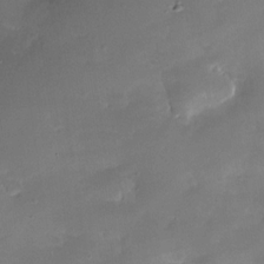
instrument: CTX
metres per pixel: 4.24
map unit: Nhe
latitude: -32.1039
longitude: -117.7450
